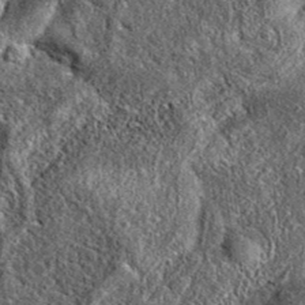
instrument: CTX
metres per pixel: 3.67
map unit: eAb
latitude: 37.9906
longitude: 108.2550
